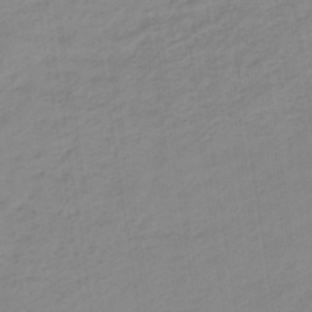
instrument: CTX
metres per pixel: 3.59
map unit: lHb
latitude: -41.2943
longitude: 70.9542
